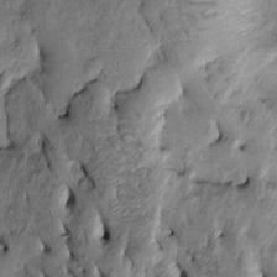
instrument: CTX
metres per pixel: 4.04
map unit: Htu
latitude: -3.8233
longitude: 156.6329
